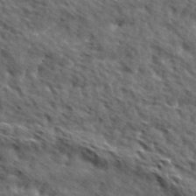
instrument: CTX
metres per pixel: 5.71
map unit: Hve
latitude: 31.5749
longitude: 149.1998
